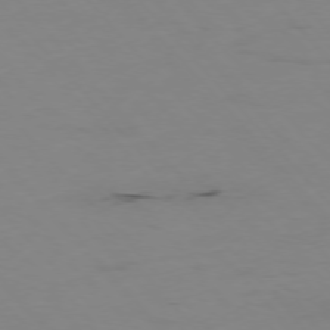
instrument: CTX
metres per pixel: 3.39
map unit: Hpe
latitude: -76.4629
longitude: -19.0269
